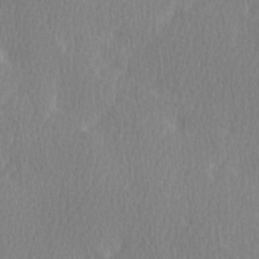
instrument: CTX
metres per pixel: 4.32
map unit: Ave
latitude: -0.3496
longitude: -114.3467
